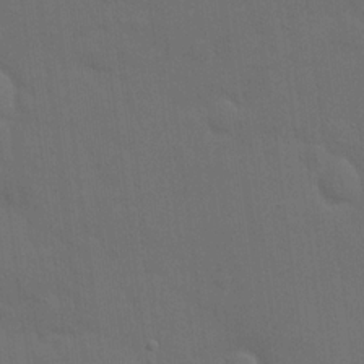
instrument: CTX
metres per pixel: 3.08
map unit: eHh
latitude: 19.0080
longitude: -66.6490
